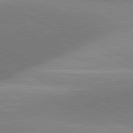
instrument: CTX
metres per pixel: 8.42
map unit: lApd
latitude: 81.7261
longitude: 135.0675
